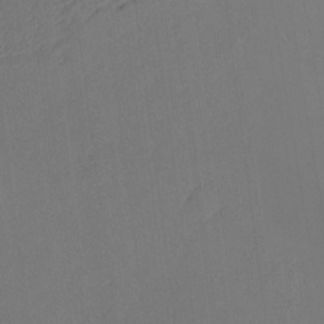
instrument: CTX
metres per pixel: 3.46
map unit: Nhu
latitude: 1.1781
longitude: -77.0080
